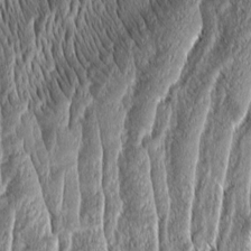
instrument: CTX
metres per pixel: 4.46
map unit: Aa
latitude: 8.4223
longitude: -130.3846
